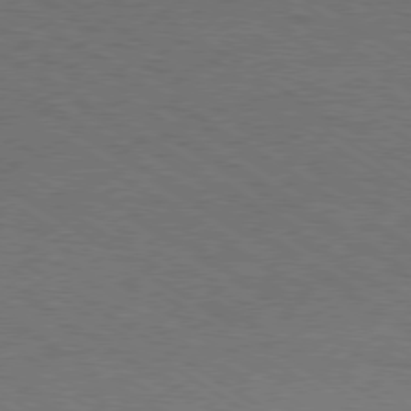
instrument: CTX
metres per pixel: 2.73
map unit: Ap
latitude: -79.9745
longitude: -65.7261
